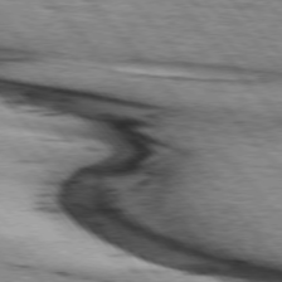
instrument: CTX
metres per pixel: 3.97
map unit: lApd
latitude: 75.7261
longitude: -82.3278
